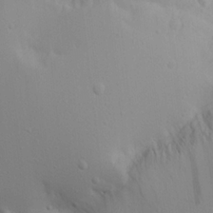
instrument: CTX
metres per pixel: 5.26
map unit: Aa
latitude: 18.5545
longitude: -142.1011
